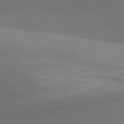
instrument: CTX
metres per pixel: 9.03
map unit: lApd
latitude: 81.3104
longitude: 135.5777
